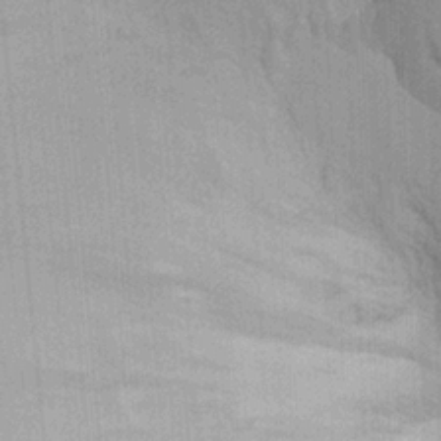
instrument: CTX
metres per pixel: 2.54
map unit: Ht
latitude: -2.5762
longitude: -15.6127
